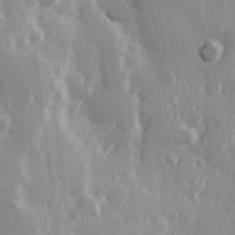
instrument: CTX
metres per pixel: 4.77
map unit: Hve
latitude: 26.1200
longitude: 147.0297
